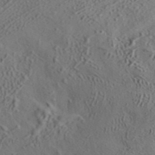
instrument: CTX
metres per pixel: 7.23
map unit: ANa
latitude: 41.7260
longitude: 33.1809
